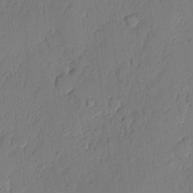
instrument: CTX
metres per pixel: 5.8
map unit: eHh
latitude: 4.3656
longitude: -75.9150
